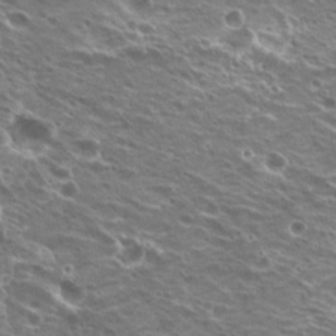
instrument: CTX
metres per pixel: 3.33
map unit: Hto
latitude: 21.5182
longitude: -31.6127
